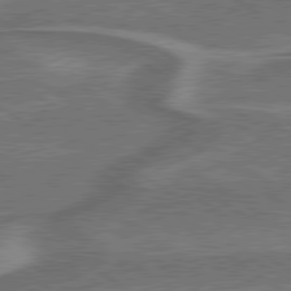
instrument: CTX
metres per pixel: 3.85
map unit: lApd
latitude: 79.6127
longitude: 173.2754
